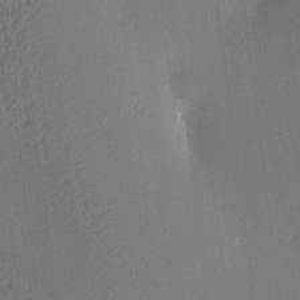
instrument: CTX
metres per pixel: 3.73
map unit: Ave
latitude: 2.6301
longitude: -115.4426
